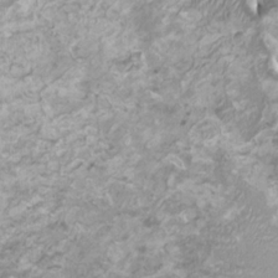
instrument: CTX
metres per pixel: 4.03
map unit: HNhu
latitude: 3.7638
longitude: -2.8380
